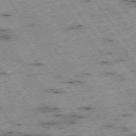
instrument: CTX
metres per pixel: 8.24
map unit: Hpe
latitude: -74.6897
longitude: 4.3117
